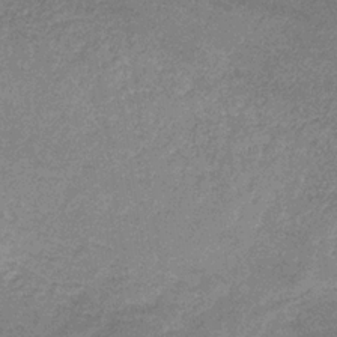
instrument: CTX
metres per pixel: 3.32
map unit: lHb
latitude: -32.9731
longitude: 69.4076
